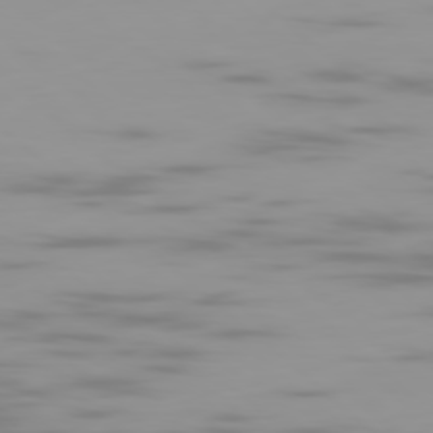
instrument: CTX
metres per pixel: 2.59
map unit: Ap
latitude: -79.6721
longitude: -69.6127
